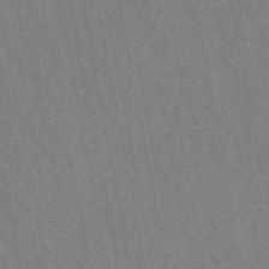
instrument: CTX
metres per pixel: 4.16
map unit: lHb
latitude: -47.4265
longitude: 69.9367
